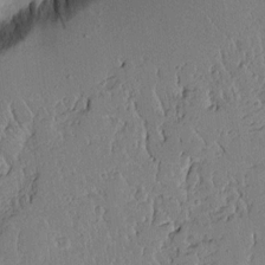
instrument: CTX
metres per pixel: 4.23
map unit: Aa
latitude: 12.1767
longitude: -126.9136
